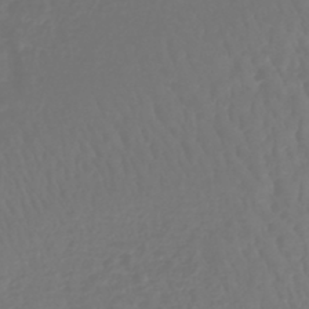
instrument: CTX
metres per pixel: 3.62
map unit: lHb
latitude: -43.3698
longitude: 65.0676
